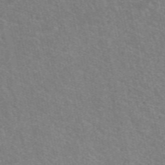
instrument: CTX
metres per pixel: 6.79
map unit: eAb
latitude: 49.3860
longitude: 115.4832
